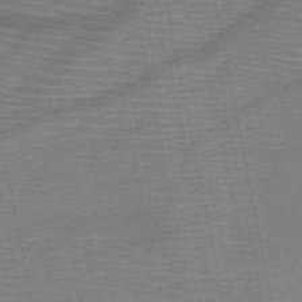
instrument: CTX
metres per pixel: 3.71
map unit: HNb
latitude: -49.7667
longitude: -42.4790
